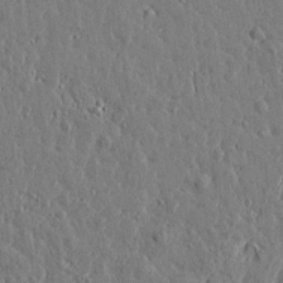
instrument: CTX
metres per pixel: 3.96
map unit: Htu
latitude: 0.4790
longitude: -178.7436
